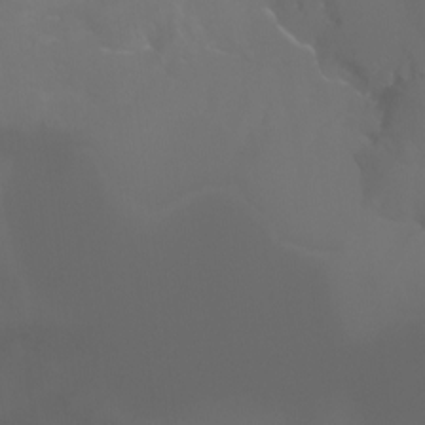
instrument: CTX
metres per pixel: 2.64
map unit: Aa
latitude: -6.5762
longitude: -72.2712
